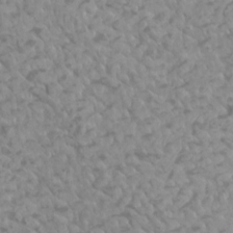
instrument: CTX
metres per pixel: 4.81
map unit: Htu
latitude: 2.1955
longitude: -21.1781
